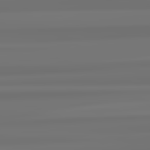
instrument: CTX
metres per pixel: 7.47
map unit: lApd
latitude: 82.8191
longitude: 171.2376
